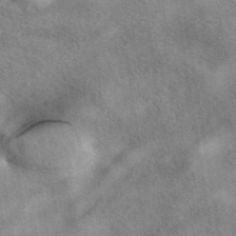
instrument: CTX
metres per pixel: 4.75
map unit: eAb
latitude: 41.6882
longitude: 102.8786
